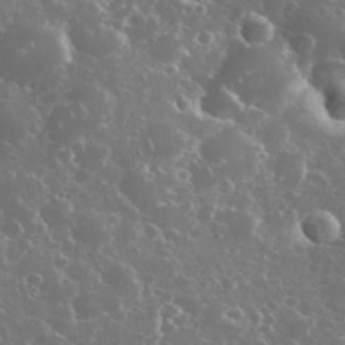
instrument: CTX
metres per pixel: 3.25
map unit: eHh
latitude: 34.7246
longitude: -61.2537
